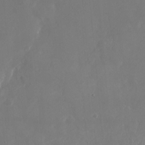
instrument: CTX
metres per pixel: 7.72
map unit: Nhu
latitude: -28.2928
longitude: -70.3089
